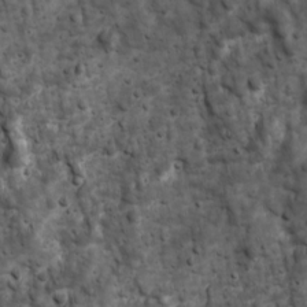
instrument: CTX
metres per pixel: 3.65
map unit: Ave
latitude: 16.9514
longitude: -132.9892
